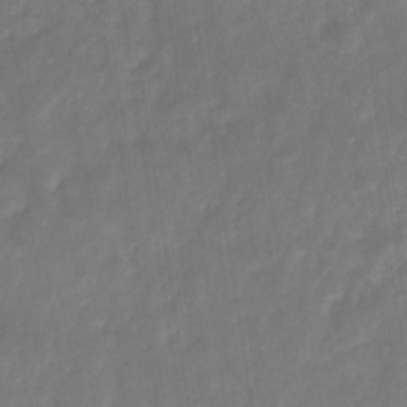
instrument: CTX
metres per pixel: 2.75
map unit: eHb
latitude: -30.3117
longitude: 71.7100
